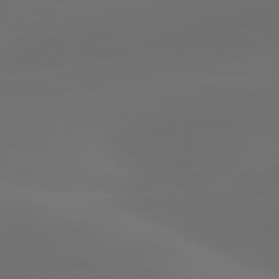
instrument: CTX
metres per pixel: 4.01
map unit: lApd
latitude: 80.4979
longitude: -85.1970
